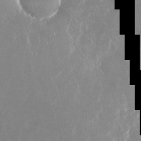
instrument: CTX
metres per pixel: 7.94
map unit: Nhu
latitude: -22.8030
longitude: -72.5735
